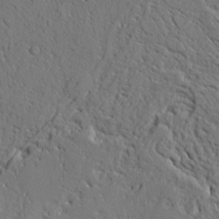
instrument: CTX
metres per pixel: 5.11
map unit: Aa
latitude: 9.6883
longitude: -130.1578
